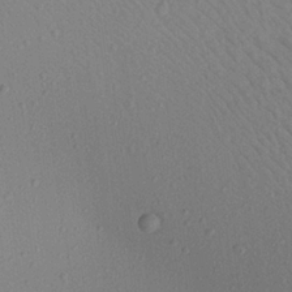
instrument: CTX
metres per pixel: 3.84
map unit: Aa
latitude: 22.6301
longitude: -139.1025
